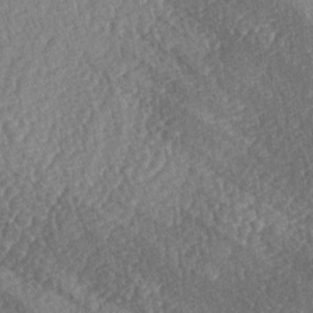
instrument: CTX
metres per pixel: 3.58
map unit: lAa
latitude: -5.1809
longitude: -127.3293
